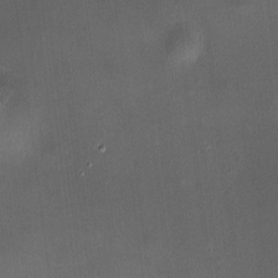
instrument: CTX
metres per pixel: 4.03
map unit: HNhu
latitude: 8.7057
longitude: 13.4077
